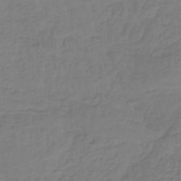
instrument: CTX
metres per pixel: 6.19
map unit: lHb
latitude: -41.9556
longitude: 65.9367
